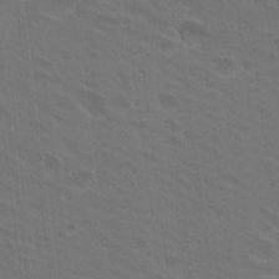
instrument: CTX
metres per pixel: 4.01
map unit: Nhu
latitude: 17.4426
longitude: -31.0648
